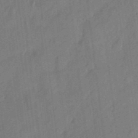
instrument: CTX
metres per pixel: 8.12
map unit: eHh
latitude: 4.0633
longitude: -73.4805
